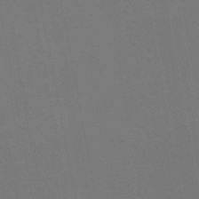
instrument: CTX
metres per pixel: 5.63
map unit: eHb
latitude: -37.9367
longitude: 74.9353
